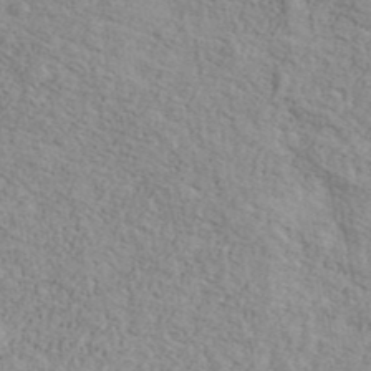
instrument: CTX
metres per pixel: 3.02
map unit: Ave
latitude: 41.6882
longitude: -109.7260
